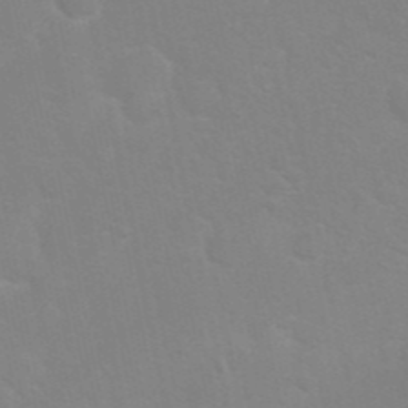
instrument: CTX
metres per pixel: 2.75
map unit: Nhu
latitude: 27.3293
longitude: -61.8205
